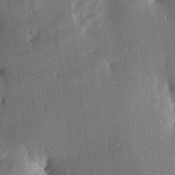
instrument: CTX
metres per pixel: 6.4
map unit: Aa
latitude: 15.5372
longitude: -148.6113
